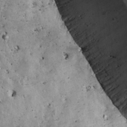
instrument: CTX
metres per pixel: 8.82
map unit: Ave
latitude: 17.2348
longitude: -133.4804
